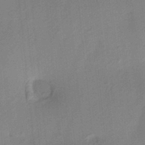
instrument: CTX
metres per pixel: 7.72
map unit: HNhu
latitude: 13.8961
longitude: 10.4440
